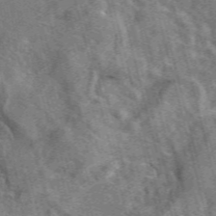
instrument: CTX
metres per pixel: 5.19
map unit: eAb
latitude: 44.3467
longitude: 111.0675
